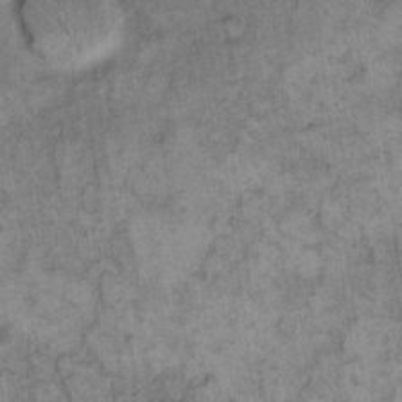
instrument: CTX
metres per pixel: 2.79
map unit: eHh
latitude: 11.9906
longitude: -63.8584
